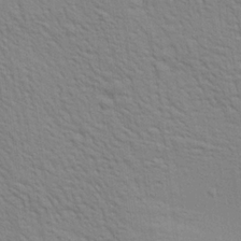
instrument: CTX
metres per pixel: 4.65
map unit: Ave
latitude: 20.4412
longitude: -140.3278
